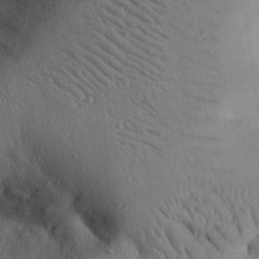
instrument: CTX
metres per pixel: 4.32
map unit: eHh
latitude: 25.5182
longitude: -76.5545
